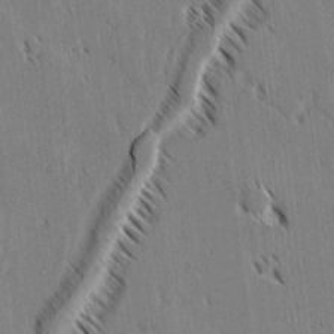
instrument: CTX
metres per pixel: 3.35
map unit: lAvf
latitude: 2.8947
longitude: -106.2711
